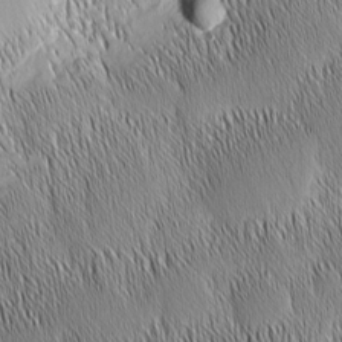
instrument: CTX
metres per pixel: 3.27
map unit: Nhu
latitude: -6.3306
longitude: -151.9717
